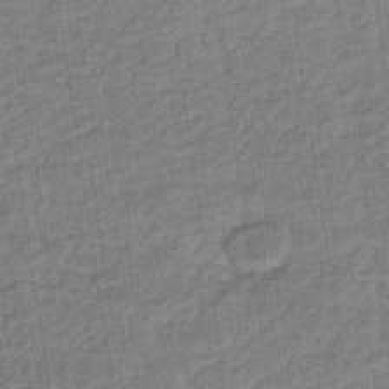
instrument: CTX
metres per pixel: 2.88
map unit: lHb
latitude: -35.8044
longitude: 65.6533
